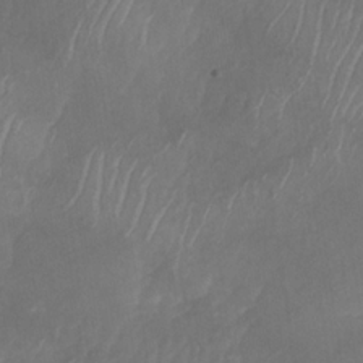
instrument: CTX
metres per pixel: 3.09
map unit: Nhu
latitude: -30.3684
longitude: -63.1026
